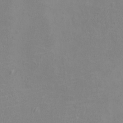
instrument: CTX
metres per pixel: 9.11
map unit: eHh
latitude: -3.3887
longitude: -74.7435
